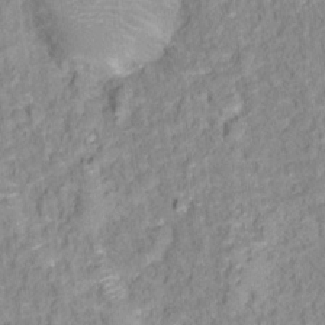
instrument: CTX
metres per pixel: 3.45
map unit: Hto
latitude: 16.1956
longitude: -36.5168
